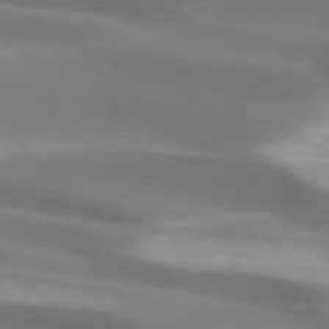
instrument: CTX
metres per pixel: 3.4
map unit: lApd
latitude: 73.8017
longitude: -49.7261
